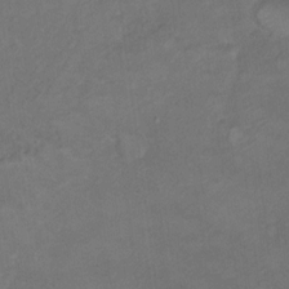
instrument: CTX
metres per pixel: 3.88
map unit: Hto
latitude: 6.2711
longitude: -35.4615
